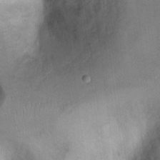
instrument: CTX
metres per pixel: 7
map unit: Hto
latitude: 7.2537
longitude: -37.1970
